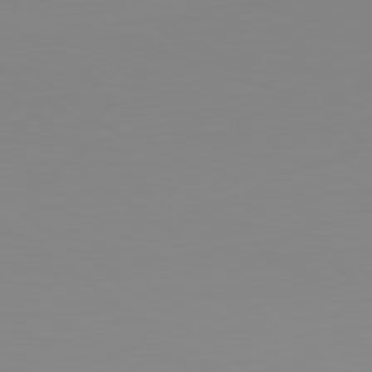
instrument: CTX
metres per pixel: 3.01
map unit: lApd
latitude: 79.1781
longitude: -173.3292
